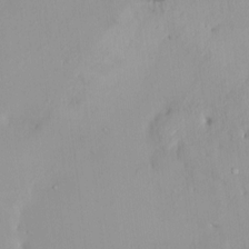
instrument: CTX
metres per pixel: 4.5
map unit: HNhu
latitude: 5.4615
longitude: 2.7085
